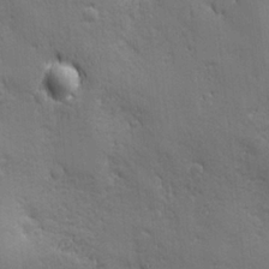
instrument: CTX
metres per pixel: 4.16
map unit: Ave
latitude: -6.9163
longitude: -120.6869
